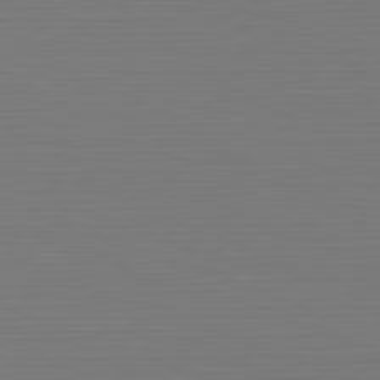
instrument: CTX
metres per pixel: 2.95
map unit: Hpe
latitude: -82.3873
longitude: 7.1053
